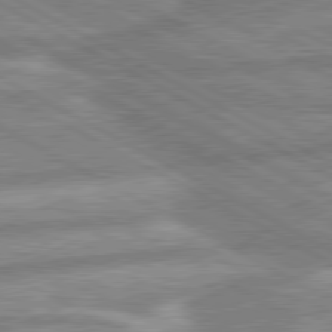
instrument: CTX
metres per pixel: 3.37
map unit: lApd
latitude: 80.3845
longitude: -166.8191
